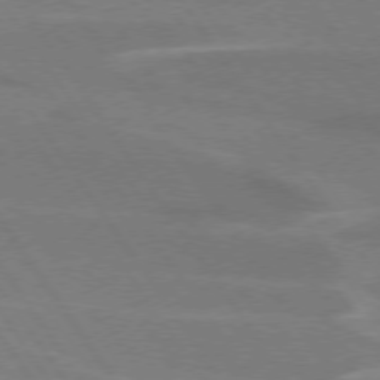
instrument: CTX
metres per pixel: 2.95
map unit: lApd
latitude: 74.4790
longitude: -66.7813
